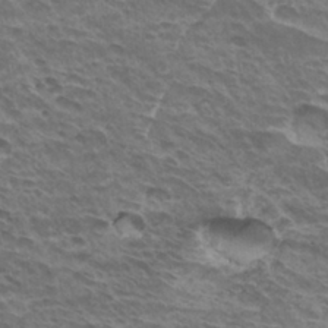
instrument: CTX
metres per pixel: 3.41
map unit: Hto
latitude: 31.0081
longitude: -41.3670
